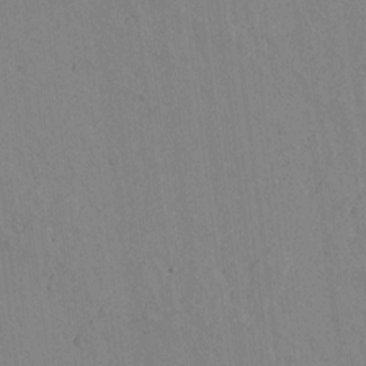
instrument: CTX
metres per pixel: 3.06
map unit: lAvf
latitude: 15.1215
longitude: -125.4615
